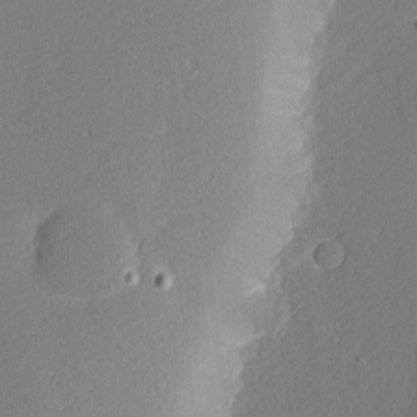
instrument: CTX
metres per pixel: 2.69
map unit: Nhu
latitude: 3.4237
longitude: -76.1955
